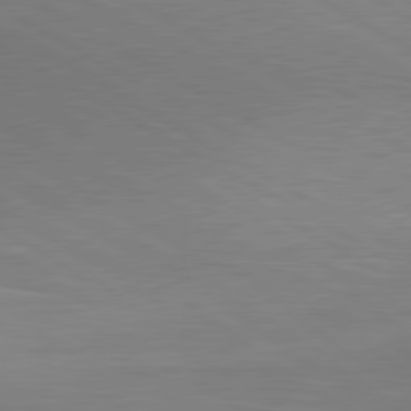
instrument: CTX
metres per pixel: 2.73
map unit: lApd
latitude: 80.2711
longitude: 125.1998
